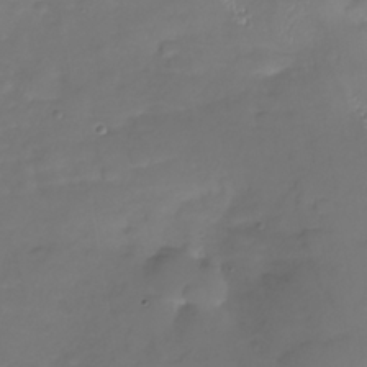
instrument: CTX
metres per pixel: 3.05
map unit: Nhu
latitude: -26.2928
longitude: -58.2900
